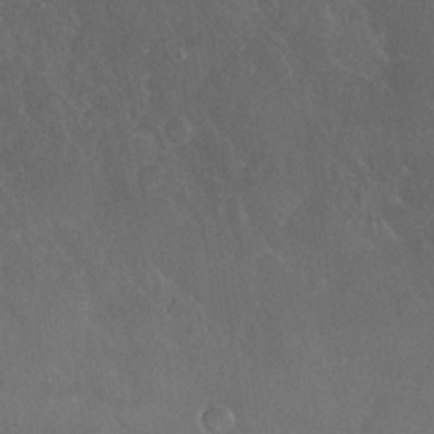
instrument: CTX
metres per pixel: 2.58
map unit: Nhu
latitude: 27.5749
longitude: -65.8772
